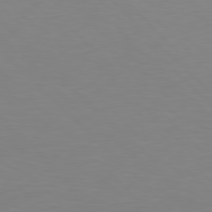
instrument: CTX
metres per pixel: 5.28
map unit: Hpe
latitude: 77.6316
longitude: -175.1214
